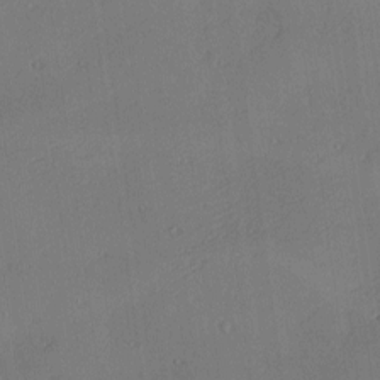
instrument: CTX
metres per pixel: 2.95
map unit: Nhu
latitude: 0.3845
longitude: -77.2348
